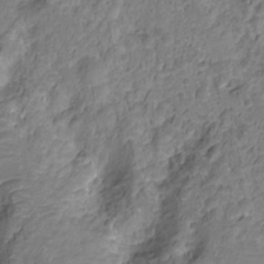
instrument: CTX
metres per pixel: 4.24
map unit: Nhu
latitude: -15.3132
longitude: -26.8002
